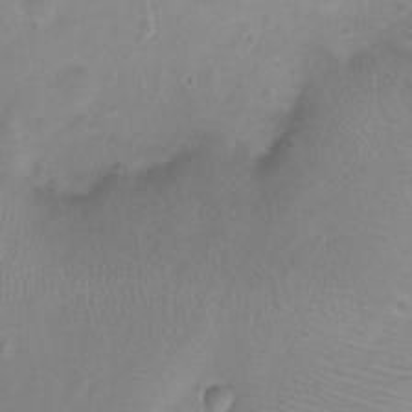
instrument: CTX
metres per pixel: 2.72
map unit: Nhu
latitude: 1.3859
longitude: -15.9151
